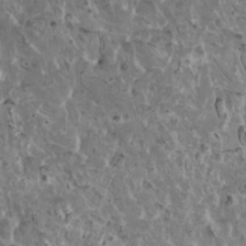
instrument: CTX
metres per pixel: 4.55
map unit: HNhu
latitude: 6.1200
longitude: -1.1214
